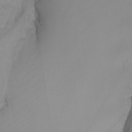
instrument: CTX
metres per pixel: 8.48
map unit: Nhu
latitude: -7.0486
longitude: -81.6505
